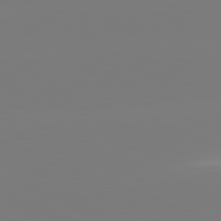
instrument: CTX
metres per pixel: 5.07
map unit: lApd
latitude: 81.7450
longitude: -159.6127
